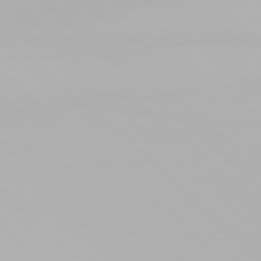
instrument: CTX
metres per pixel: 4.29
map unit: Hpe
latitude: 78.0255
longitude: -134.8380
